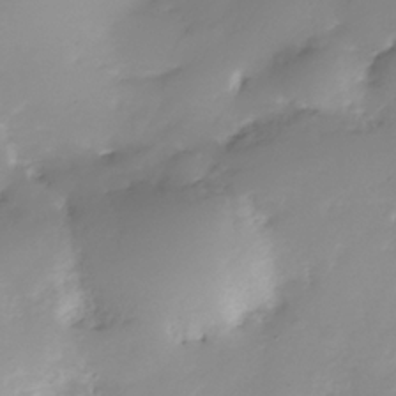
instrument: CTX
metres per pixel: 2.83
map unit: Nhe
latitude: -36.8030
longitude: -113.3670
